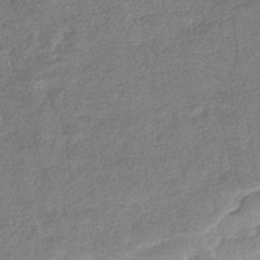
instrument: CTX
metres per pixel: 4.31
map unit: eHb
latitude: -37.0675
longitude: 79.0486
